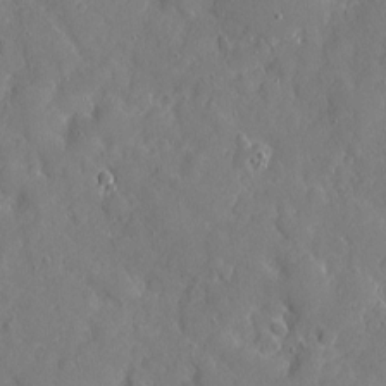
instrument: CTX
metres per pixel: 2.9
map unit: eHh
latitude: 3.8205
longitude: -75.0270
